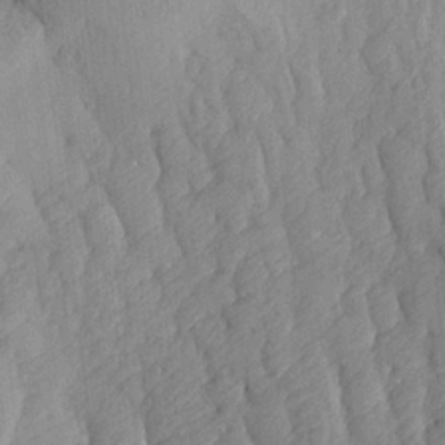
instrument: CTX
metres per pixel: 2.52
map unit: Aa
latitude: 19.0269
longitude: -146.0444
